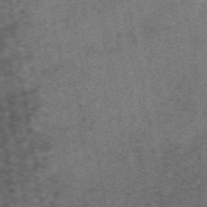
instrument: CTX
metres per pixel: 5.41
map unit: eAb
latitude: 47.6883
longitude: 102.3873
